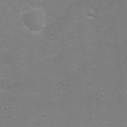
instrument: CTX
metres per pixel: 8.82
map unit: Nhu
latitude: 4.2145
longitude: -26.8947
